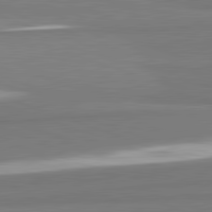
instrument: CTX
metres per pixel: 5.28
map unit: lApd
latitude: 82.4034
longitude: 172.0094
